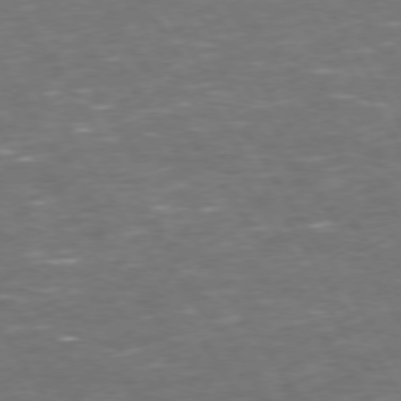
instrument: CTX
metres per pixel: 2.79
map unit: Hpe
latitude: 73.4238
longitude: -124.5356
